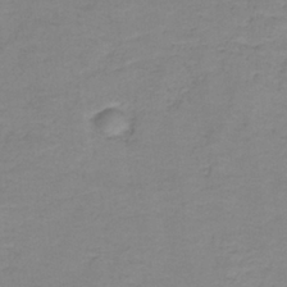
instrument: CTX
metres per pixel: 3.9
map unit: eAb
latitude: -36.1794
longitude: 53.0675
